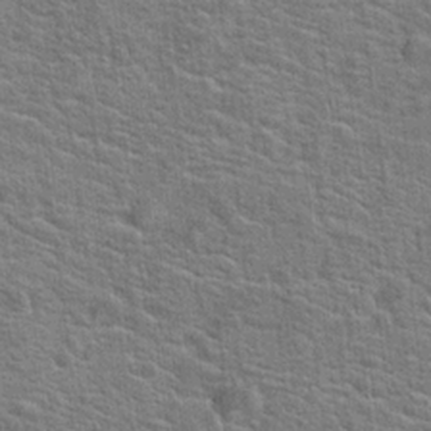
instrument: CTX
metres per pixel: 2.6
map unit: Hto
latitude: 20.7813
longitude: -44.3089
